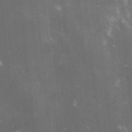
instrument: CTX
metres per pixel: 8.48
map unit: lHvf
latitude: -15.1620
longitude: -101.7450
